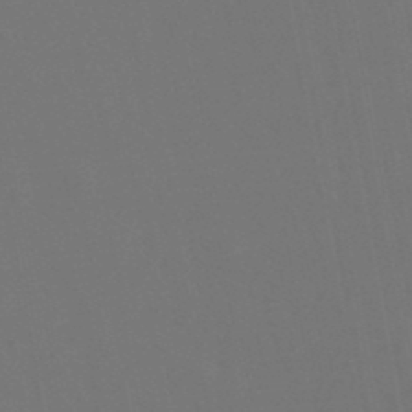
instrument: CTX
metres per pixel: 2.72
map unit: lHb
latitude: -47.4643
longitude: 74.9164
